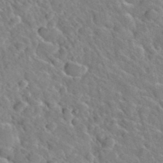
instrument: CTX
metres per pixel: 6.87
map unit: Hto
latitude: 35.6127
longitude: -49.3482
